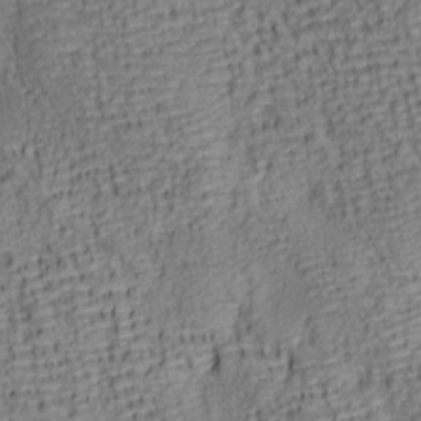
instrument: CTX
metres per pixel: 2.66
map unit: lAa
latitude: 7.2348
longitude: -115.1781
